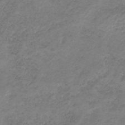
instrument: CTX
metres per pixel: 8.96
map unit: HNb
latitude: -32.6708
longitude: 60.3117
